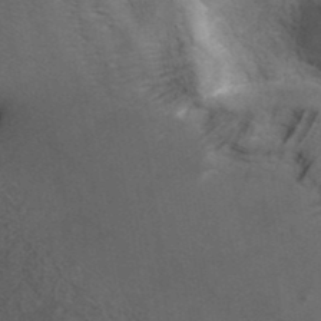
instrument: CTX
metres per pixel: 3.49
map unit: ANa
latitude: 39.9717
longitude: 17.8612
